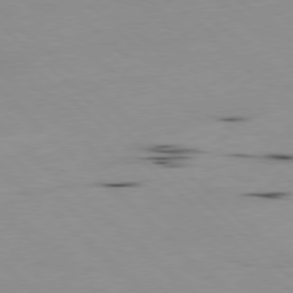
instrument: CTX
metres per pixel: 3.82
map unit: Hpe
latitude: -79.5021
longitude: 8.7463
